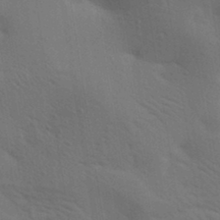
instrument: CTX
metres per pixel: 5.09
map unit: lAa
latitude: 19.9528
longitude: -139.1970
